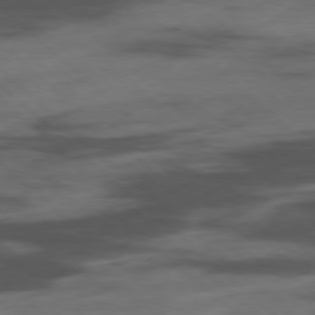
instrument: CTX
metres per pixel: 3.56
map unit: Hpe
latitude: -78.6140
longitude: -19.4237
